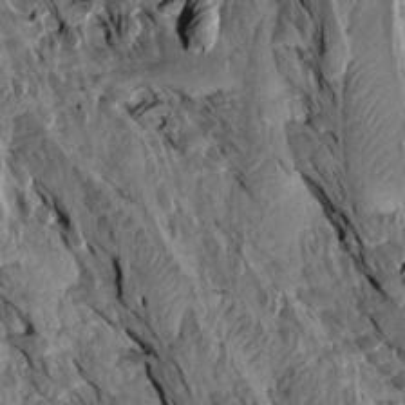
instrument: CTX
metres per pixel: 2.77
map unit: Aa
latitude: 14.0822
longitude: -144.1200
